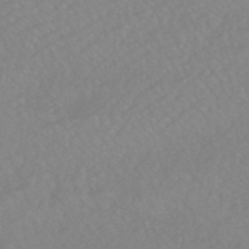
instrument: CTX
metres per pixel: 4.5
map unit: eHb
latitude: -44.2740
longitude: 81.5777
